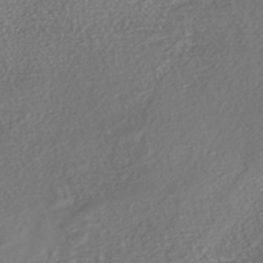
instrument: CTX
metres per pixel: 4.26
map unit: Nhe
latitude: -40.8597
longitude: -110.4412
